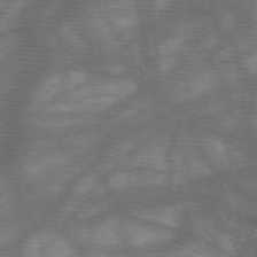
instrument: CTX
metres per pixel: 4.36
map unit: HNb
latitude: -48.1228
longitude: -40.8380
